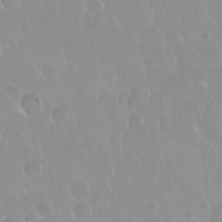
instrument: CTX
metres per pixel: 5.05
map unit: Nhu
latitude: 30.0444
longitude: -56.5734
